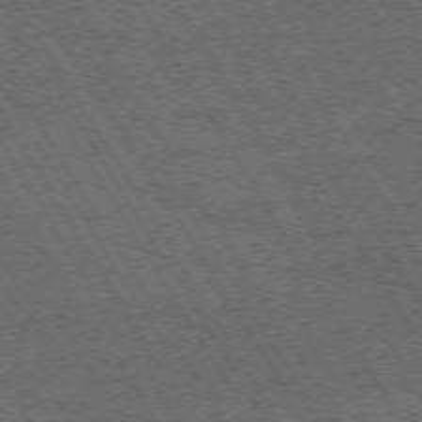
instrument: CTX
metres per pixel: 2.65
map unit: Hpe
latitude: -73.8800
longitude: 3.5588
